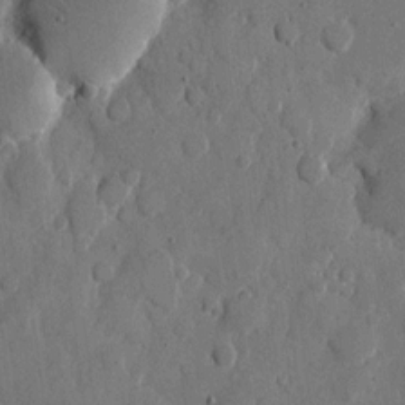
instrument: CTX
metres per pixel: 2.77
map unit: eHh
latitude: 11.7639
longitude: -67.5182
